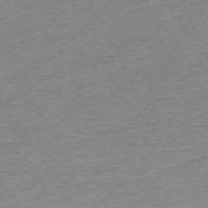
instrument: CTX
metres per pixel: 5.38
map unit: Ap
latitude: -74.4818
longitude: -88.6113
